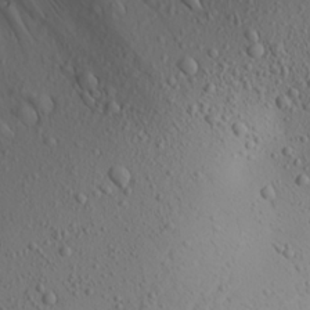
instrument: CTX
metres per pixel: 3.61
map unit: Aa
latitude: 22.4223
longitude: -144.1578
